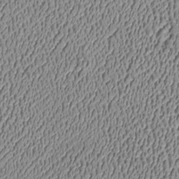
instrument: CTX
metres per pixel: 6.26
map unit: Htu
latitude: -7.4076
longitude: 156.7841
